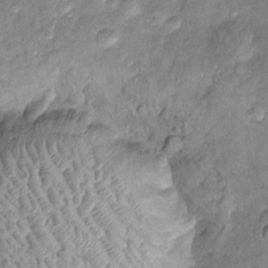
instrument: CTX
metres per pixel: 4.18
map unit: Htu
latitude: -5.3509
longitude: 157.7666
